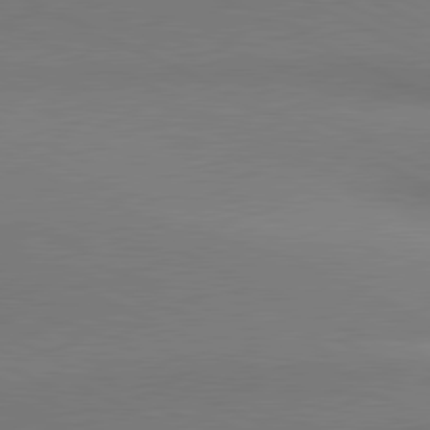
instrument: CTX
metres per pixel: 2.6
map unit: lApd
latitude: 80.9514
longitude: 144.6330
